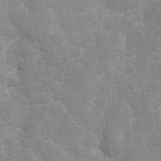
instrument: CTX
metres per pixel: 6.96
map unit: Ht
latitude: 4.0633
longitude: -22.5357
